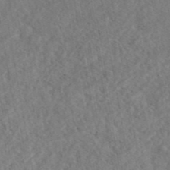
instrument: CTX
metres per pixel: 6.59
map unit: eAb
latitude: 43.7450
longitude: 108.8219
